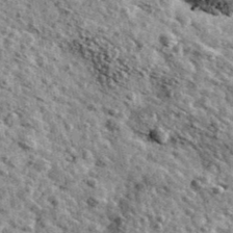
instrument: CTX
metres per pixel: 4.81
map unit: Ave
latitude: 41.0081
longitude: -107.7828
